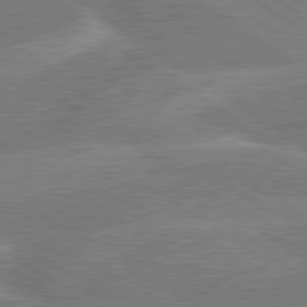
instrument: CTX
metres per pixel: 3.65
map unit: lApd
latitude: 79.6127
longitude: -145.1781
